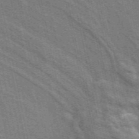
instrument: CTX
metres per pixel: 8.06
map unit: ANa
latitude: 49.4615
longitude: -76.0822
